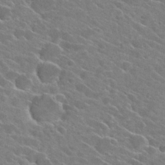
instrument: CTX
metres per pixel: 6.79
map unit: Hto
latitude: 26.0444
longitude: -42.4790
